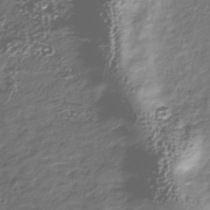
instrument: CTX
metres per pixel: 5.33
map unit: Nhu
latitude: -39.9745
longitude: -81.8016
